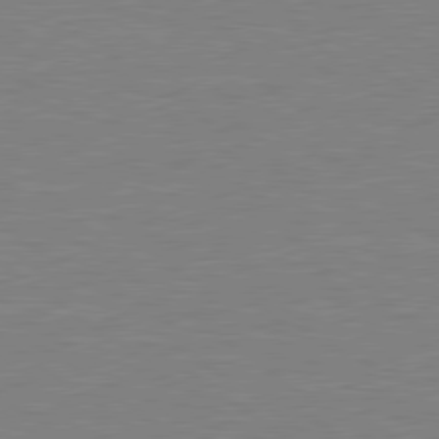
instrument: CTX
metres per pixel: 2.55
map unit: lApd
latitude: 79.1026
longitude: -92.5545
